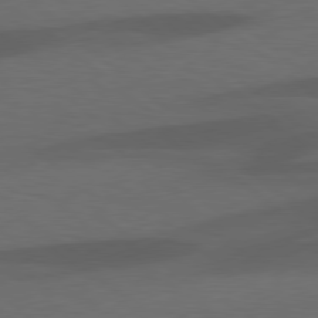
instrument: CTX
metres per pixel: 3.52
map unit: lApd
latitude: 78.2712
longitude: -55.0647
